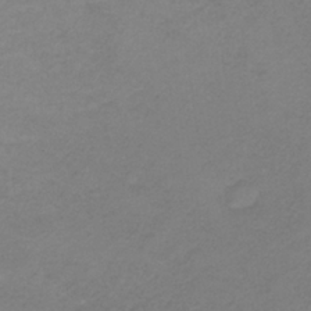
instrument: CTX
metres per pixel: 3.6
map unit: HNb
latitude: -33.8045
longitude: 61.1053
